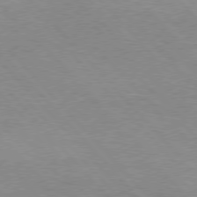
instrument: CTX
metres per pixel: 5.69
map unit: Hpe
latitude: 76.5168
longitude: -152.2145
